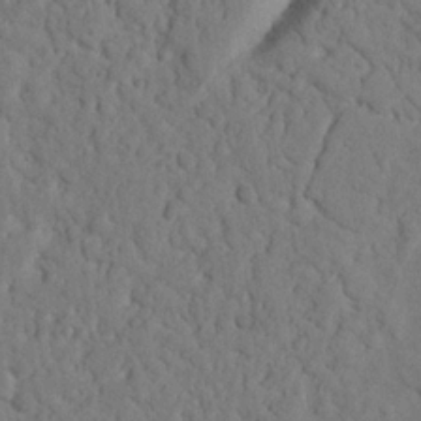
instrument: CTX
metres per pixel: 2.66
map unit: Nhu
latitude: 21.0648
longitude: -75.0836
